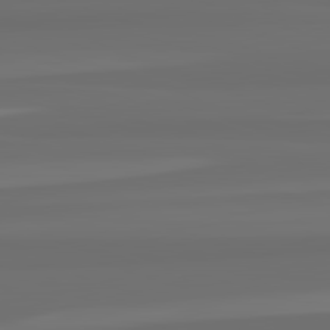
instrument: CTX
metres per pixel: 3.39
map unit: lApd
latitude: 82.8757
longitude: 163.0486
